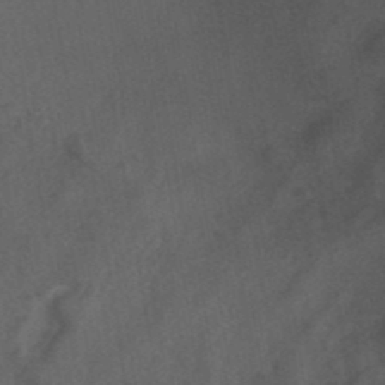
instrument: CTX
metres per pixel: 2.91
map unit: ANa
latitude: 39.5749
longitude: 29.1620
